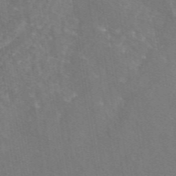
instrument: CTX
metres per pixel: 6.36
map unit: eAb
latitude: 46.6680
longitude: 111.3320
